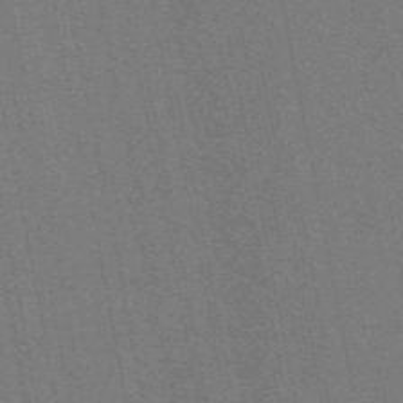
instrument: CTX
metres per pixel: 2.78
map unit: ANa
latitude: 49.3671
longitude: -75.5371
